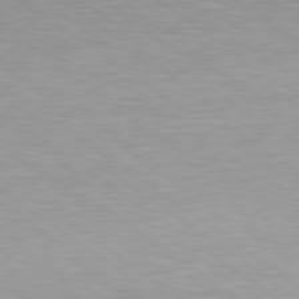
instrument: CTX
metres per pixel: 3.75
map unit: lApd
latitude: 79.6694
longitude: -129.1781
